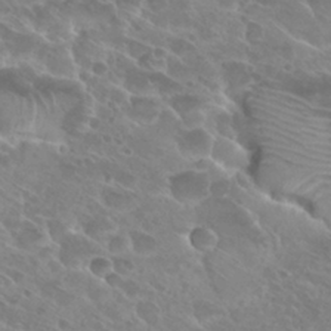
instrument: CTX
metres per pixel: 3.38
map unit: Hto
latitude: 27.4427
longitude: -39.6694
